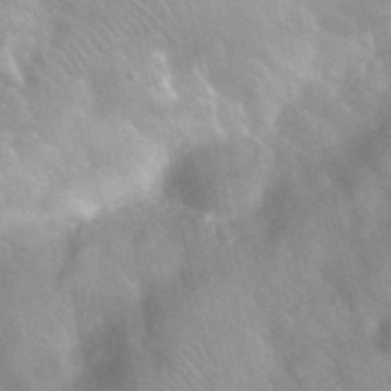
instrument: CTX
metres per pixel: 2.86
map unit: Nhu
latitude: 26.4601
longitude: -56.3656
